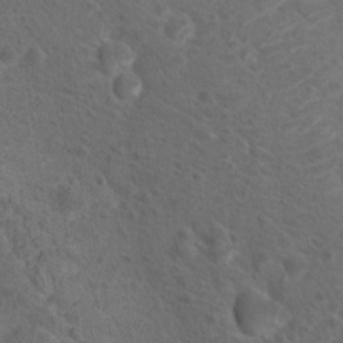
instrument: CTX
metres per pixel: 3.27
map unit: Hto
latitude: 19.6694
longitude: -38.7624
